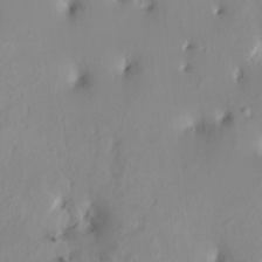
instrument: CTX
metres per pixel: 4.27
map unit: HNhu
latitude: 2.0255
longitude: 7.8422
